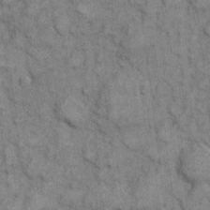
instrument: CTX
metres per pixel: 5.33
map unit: eHh
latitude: 7.2159
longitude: -64.2711
